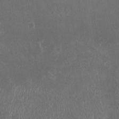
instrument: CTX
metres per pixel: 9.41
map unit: HNhu
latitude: 2.1578
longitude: 6.6140
